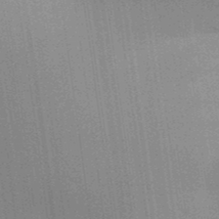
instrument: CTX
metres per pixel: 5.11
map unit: Aa
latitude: 32.1011
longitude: -143.1970
